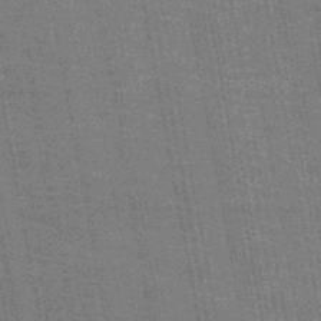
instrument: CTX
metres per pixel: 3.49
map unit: HNb
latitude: -47.3887
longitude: -46.7813
